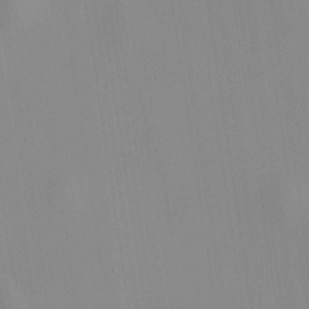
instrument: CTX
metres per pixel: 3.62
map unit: HNhu
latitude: 11.3860
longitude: 10.6141
